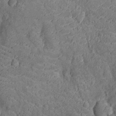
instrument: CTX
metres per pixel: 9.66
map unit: Nhu
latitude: -13.8045
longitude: -23.6883
